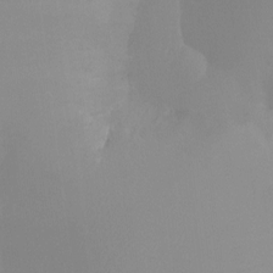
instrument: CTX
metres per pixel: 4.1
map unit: Ht
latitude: -8.9164
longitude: -31.9339
